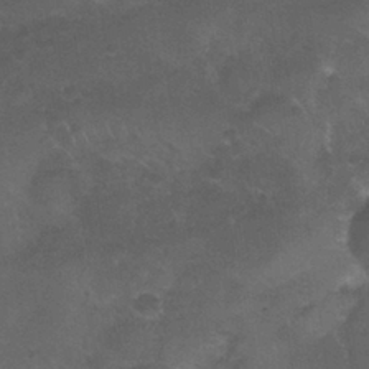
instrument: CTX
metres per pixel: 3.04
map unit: Nhu
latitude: 27.9717
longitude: -54.8002
